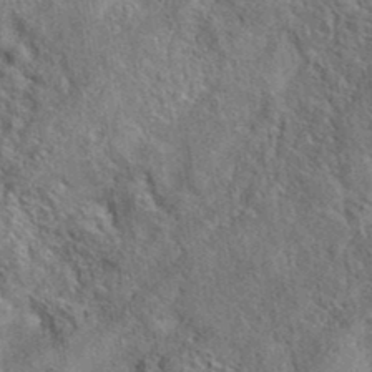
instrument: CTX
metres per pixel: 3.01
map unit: eAb
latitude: 38.9136
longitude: 112.1039
